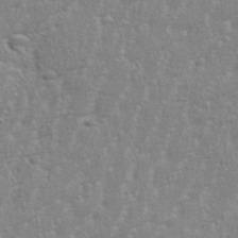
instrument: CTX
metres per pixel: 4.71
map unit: eHh
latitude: 34.5734
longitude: -132.3845
